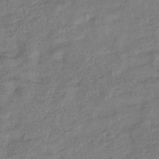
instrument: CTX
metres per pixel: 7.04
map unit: eHb
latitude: -33.5777
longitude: 76.2928
